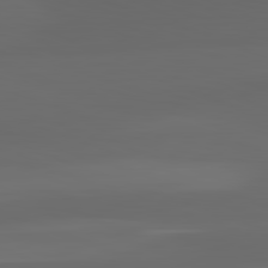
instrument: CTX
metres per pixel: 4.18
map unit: lApd
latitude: 82.7435
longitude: -135.1592
